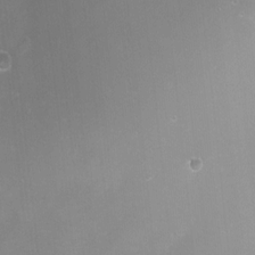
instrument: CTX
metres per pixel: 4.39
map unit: Aa
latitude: -8.7085
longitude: -71.5749
